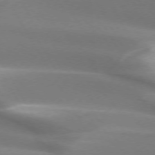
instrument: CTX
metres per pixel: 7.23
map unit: lApd
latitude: 73.6694
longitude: -49.5749
